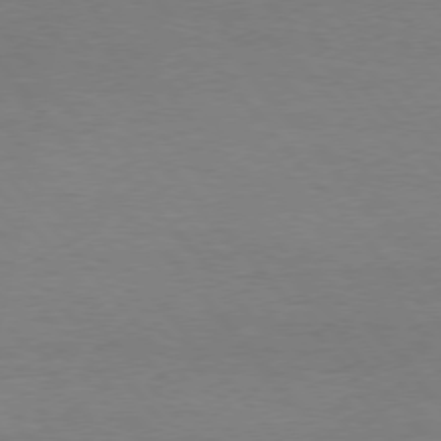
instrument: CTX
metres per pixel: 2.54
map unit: Hpe
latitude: 75.3671
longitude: -145.2348
